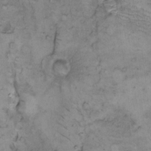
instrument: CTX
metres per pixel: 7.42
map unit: Hto
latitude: 7.0458
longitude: -60.4979
